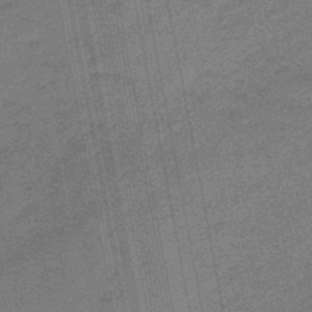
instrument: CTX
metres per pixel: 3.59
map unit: eHb
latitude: -47.3698
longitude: 86.5574
